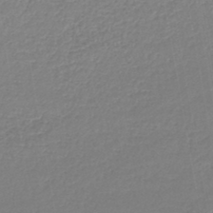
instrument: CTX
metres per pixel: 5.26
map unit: lHb
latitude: -44.1984
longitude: 61.8233
